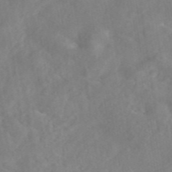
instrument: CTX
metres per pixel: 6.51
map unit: eAb
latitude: 46.0444
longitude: 127.2187
